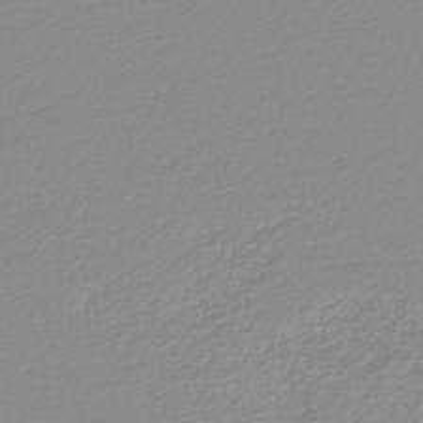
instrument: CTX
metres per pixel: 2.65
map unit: lHb
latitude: -45.6533
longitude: 65.3510
